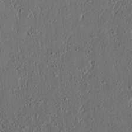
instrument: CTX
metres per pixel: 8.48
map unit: lAvf
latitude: 7.9528
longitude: 167.8800
